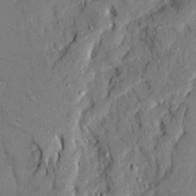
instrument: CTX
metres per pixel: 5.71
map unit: Ave
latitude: 22.2711
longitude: -130.0633
